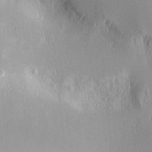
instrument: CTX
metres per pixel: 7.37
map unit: Nve
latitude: -8.5007
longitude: 173.3132
